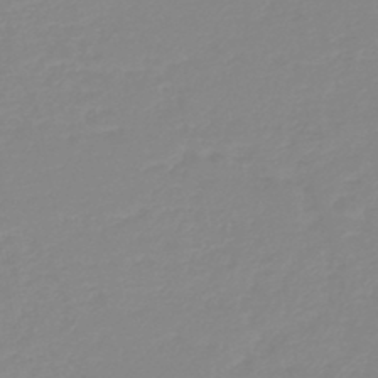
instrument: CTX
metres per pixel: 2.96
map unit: HNb
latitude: -45.0864
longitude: 55.2754
